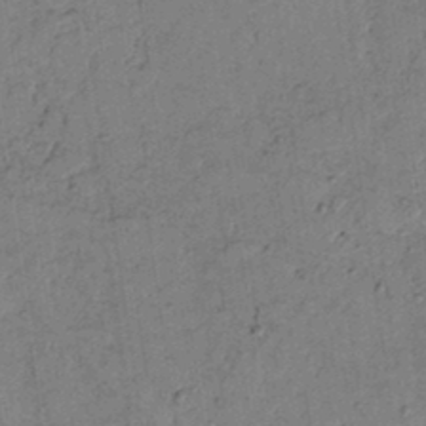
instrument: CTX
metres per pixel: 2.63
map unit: lAvf
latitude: 5.4048
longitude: 160.1228
